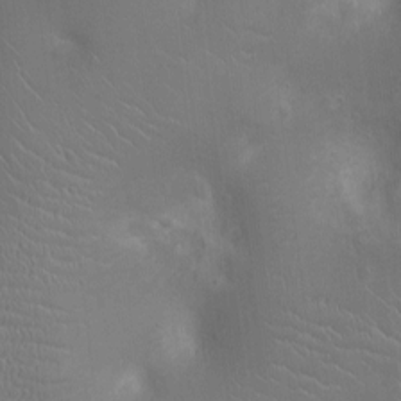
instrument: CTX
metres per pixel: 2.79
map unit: Ht
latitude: -2.8974
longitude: -16.3089
